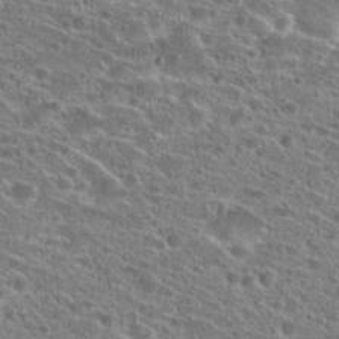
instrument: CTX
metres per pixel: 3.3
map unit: Hto
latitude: 25.8583
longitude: -46.7247
